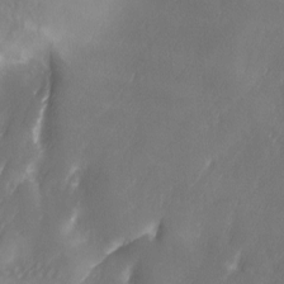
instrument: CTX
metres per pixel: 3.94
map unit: Ave
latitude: -6.6140
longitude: -120.7058
